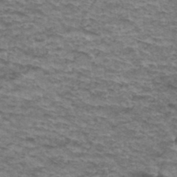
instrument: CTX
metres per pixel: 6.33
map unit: Hto
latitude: 36.7813
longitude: -43.1781
